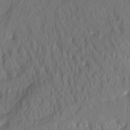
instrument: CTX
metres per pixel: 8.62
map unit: Htu
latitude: -6.1606
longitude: -71.4615
